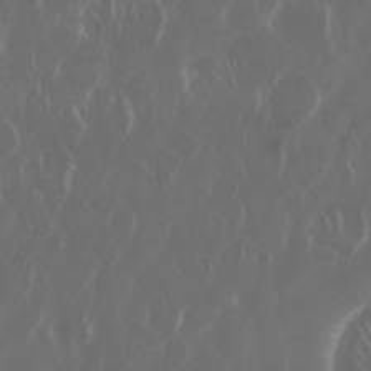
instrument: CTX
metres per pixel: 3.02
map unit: Nhu
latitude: 29.9906
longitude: -60.1578
